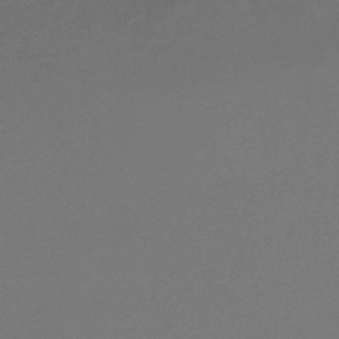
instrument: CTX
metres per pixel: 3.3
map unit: lHb
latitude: -45.6155
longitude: 68.7463
